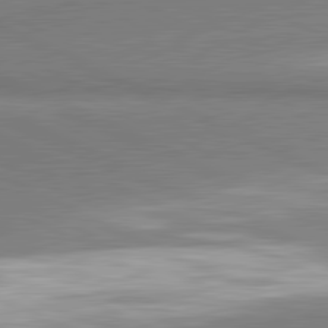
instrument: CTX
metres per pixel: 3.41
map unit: lApd
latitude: 81.7827
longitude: 162.4818
